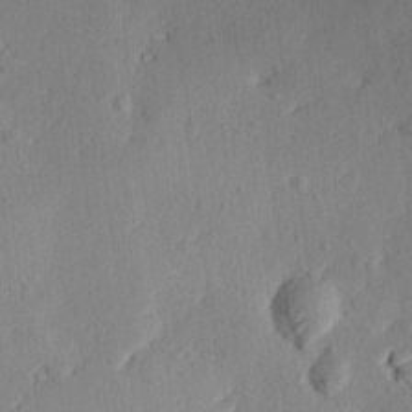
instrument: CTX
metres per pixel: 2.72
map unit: Ave
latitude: -10.3495
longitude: -121.8017
